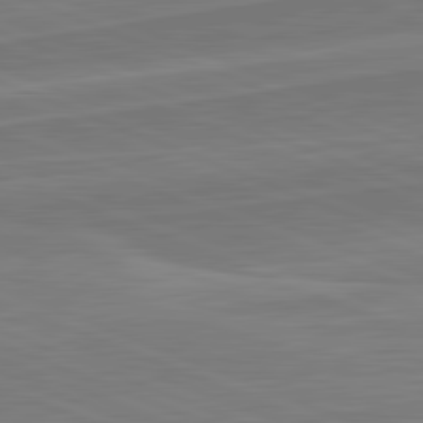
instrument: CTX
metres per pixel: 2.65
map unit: lApd
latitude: 82.0822
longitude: 141.0675
